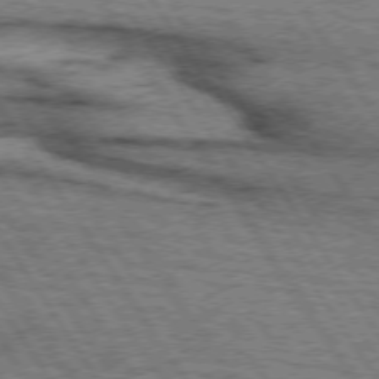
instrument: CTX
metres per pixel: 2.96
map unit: lApd
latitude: 74.0633
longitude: -78.0633
